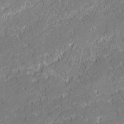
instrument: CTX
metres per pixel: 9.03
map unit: lAvf
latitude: 0.3089
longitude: -107.8205
